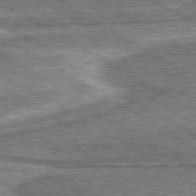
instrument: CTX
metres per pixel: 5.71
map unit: lApd
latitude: 80.2522
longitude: 172.0850
